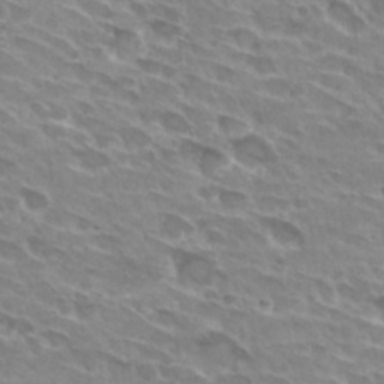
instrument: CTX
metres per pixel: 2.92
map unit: Hto
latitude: 29.9339
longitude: -42.4034
